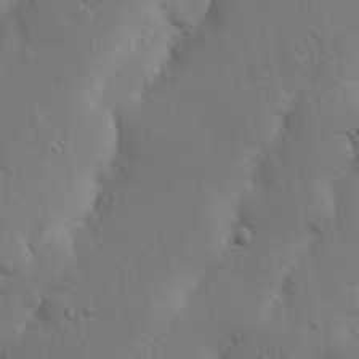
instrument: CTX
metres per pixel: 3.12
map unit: Nhu
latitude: 18.8947
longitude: -75.2537
